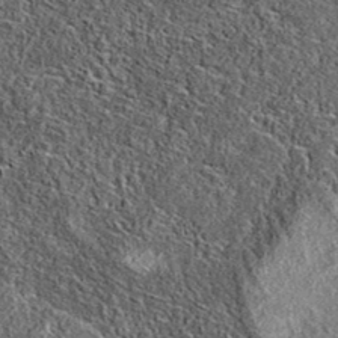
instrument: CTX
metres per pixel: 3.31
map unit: eAb
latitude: 37.2159
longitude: 108.4818
